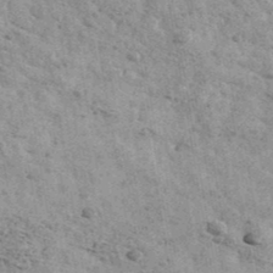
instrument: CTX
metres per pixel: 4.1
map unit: Ave
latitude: 41.8394
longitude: -108.7813
